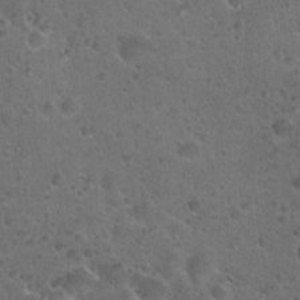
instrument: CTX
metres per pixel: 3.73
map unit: Hto
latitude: 22.3845
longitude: -53.3293
